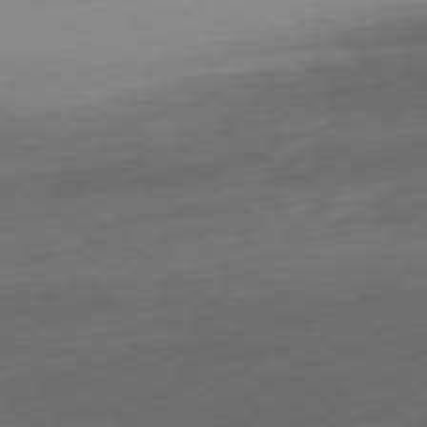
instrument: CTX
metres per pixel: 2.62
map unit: Ap
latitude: -78.8219
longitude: -76.1011
